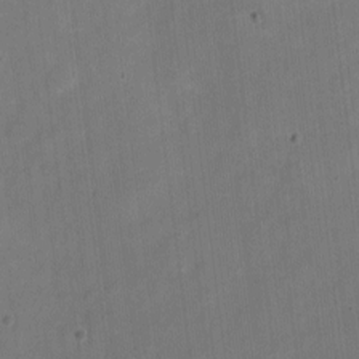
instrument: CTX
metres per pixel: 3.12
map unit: eHh
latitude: 4.8380
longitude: -66.1388
